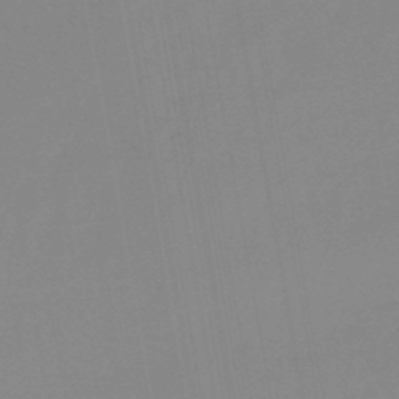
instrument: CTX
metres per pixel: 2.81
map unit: lHb
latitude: -48.2551
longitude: 76.3684
